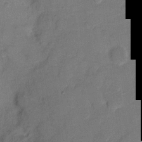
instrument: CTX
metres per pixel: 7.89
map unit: eHh
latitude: 9.1970
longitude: -64.0255
